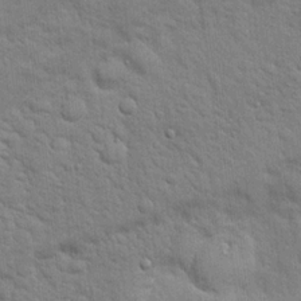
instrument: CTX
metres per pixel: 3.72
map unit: Hto
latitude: 18.9513
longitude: -51.7260
